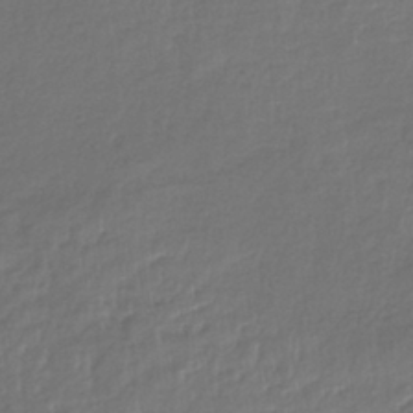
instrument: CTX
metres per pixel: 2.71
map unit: lHb
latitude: -39.5210
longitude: 73.8422
